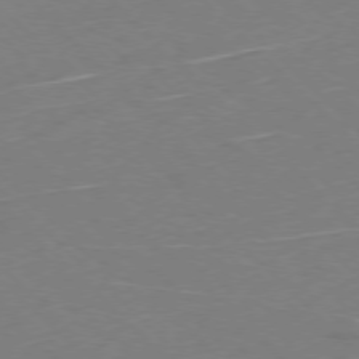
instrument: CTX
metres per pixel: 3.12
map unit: Ap
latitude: -77.3699
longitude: -68.9892
